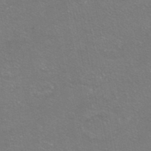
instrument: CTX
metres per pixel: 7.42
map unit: HNhu
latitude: -40.7274
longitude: 103.5966
